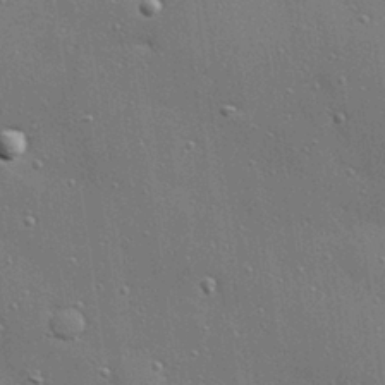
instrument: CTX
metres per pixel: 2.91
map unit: Hve
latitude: 28.3089
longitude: -90.8569
